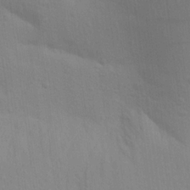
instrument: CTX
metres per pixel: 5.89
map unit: Aa
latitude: 22.6301
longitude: -145.3670
